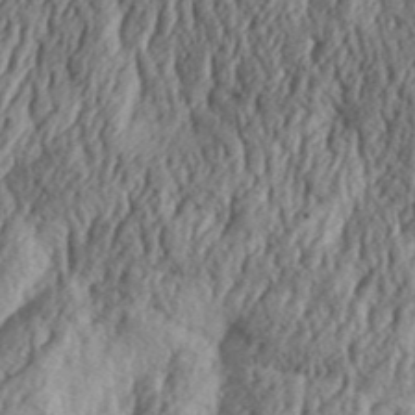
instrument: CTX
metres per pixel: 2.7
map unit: Aa
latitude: 30.5168
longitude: -137.0270
